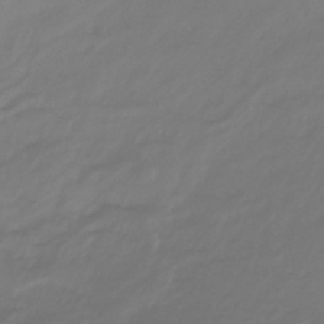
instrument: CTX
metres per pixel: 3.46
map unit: eHb
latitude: -46.9730
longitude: 82.4818
